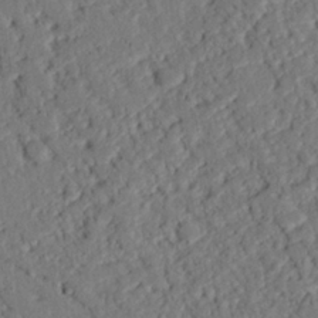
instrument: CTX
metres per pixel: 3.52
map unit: eHh
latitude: 26.1578
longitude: -80.9136
